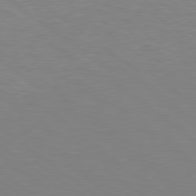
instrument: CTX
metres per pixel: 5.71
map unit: lApd
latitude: 79.0081
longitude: -177.2537
